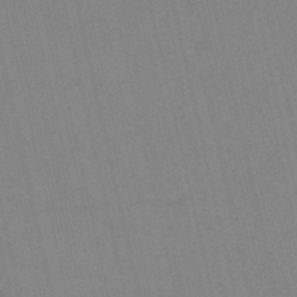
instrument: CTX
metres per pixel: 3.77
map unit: HNb
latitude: -53.1620
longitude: -46.9892
